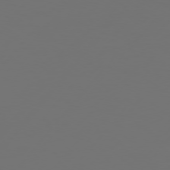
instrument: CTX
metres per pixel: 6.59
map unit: Hpe
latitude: 75.4615
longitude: -128.9325
